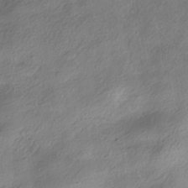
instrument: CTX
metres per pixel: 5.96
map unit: ANa
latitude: -37.1620
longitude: 94.8786
